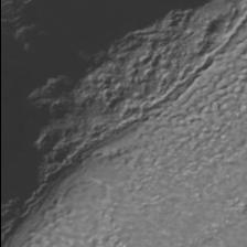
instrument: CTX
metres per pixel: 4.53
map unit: Nhe
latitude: -36.1794
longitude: -89.9906
